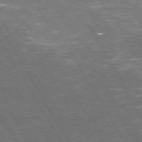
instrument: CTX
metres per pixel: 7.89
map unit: Hpe
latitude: 72.2901
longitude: -124.1200
